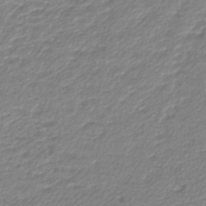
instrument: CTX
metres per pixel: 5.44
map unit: lHb
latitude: -41.9178
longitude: 61.8044
